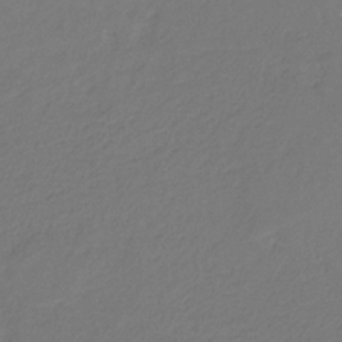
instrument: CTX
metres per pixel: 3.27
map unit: eHb
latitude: -30.2361
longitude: 67.6533
